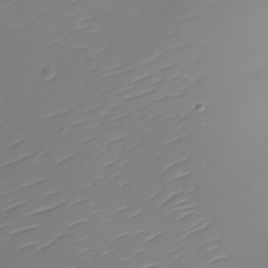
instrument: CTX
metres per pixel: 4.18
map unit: Nhu
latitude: -28.3306
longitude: -78.0633
